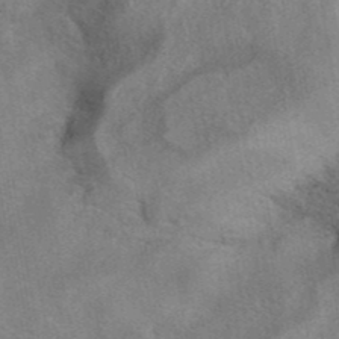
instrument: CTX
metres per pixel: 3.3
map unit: eAb
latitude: 41.6882
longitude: 103.4832
